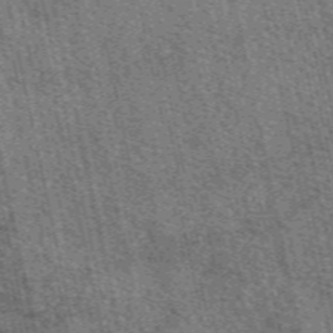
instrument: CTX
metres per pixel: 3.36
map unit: eAb
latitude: 51.0269
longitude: 114.3117
